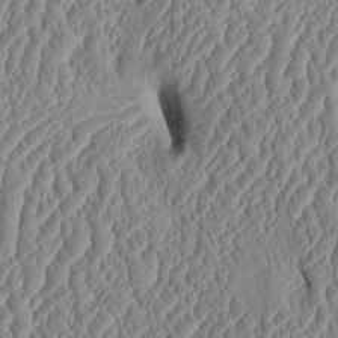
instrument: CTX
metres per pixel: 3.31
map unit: Htu
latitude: 2.2333
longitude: 149.5777
